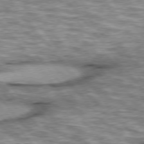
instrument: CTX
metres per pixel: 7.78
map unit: lApd
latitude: 76.0822
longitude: -48.7813
